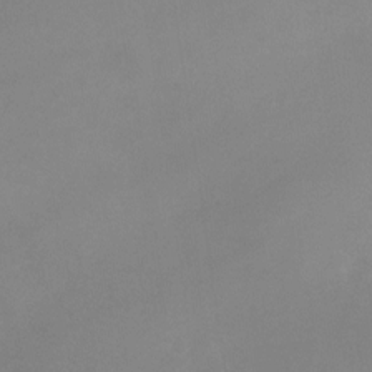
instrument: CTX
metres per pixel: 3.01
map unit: Nhu
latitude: -23.6533
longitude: -70.3845
